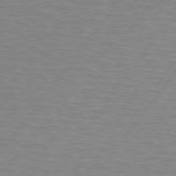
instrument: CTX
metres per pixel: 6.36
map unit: lApd
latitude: 75.3860
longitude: -79.1781
